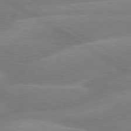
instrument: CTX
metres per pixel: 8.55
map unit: lApd
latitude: 79.8017
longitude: -133.2348
